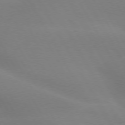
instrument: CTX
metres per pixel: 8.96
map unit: lApd
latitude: 73.7261
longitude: -48.4790
